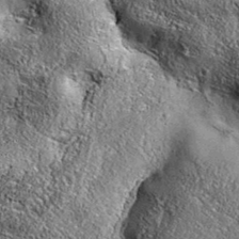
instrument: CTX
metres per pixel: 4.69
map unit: eAb
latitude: 36.1389
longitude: 110.0661
